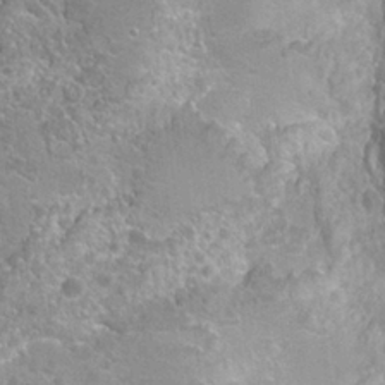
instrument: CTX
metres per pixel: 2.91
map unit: Hto
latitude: 23.8016
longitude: -44.3278
